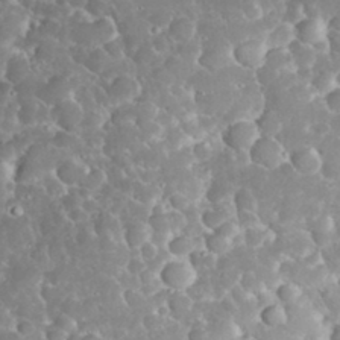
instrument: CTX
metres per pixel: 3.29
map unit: eHh
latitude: 34.4790
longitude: -64.5735
